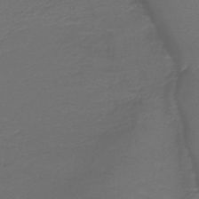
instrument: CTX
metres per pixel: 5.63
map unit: lHb
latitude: -43.7477
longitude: 58.9163
